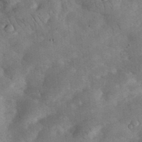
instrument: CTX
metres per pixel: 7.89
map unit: eHh
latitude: 35.7449
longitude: -68.1011
